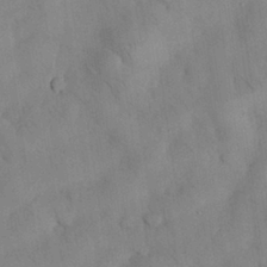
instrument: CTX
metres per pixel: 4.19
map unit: Nhu
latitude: 28.8758
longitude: -72.5357
